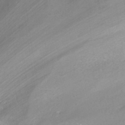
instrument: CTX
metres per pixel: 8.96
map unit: ANa
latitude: -37.8422
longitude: 94.5384
